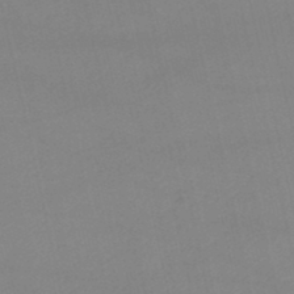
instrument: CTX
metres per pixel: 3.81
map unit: lHb
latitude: -46.8975
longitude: 67.1242
